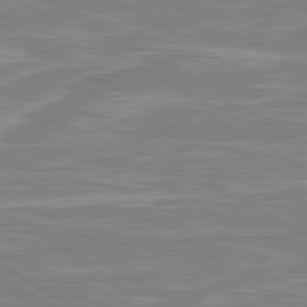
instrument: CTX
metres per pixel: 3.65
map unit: lApd
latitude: 80.6679
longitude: -172.8380
